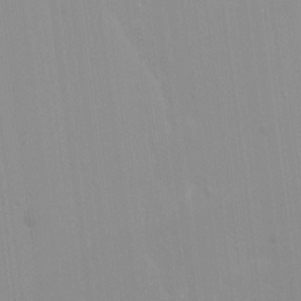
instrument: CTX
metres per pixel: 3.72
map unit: Htu
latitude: -4.3306
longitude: -88.4034
